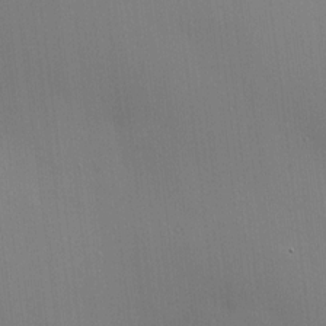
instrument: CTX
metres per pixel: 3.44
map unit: HNhu
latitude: 13.2915
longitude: 11.7667
